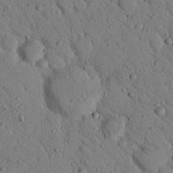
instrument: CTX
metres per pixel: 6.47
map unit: Nhu
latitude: 22.4790
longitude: -76.3656
